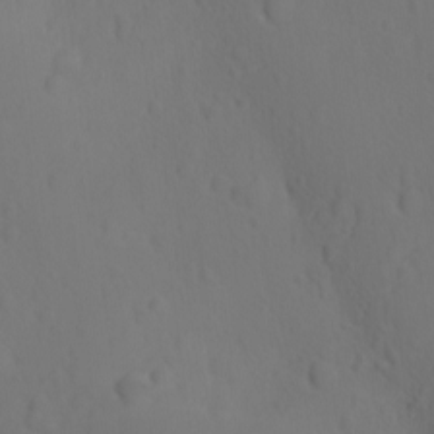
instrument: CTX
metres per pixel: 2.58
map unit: Ave
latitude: -9.7666
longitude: -121.3860
